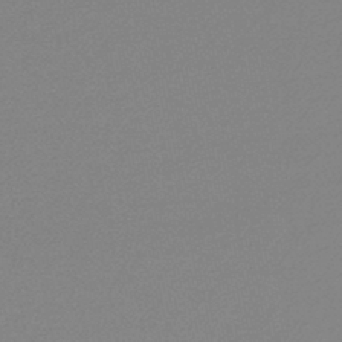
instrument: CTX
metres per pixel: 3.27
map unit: lHb
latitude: -44.0850
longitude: 68.5384
